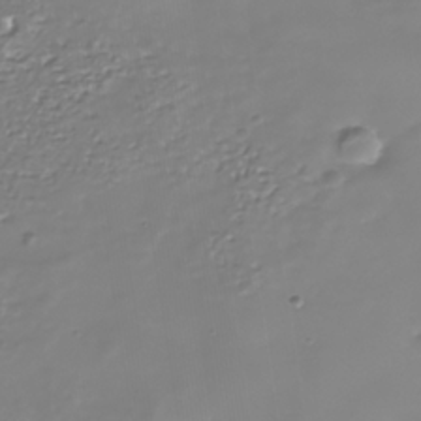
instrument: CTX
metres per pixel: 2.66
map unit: Nhe
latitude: -36.6518
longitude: -90.1011
